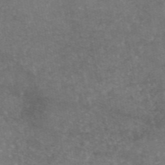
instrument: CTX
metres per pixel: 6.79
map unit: eAb
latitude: 46.4979
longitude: 120.6707
